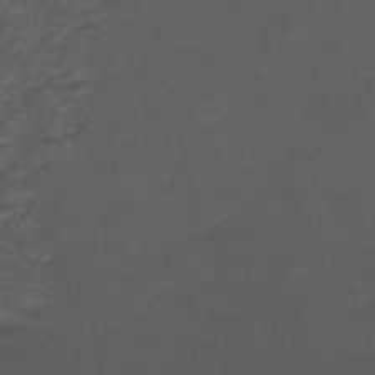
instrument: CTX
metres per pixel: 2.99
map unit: ANa
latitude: 39.4426
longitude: 23.6533
